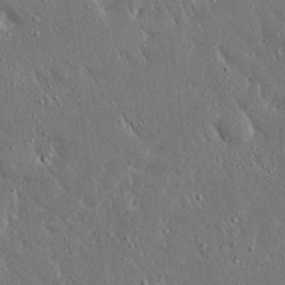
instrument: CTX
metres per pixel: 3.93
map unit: Ave
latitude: 17.3482
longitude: -140.0633
